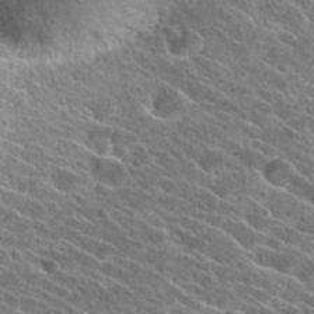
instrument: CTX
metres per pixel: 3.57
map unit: Hto
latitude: 25.6504
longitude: -41.1970
